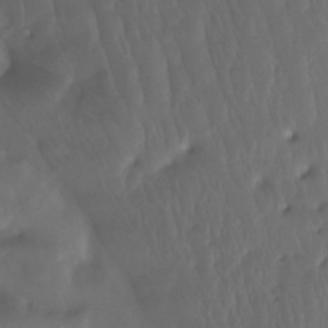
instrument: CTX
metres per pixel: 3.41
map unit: Htu
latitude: -14.9353
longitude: -47.0459
